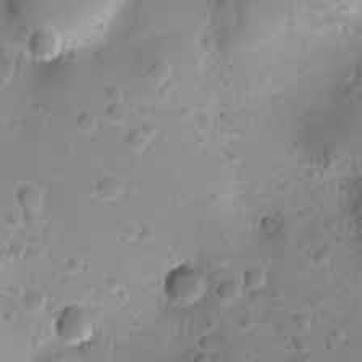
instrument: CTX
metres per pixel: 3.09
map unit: Ht
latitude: -1.8990
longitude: -29.6316
